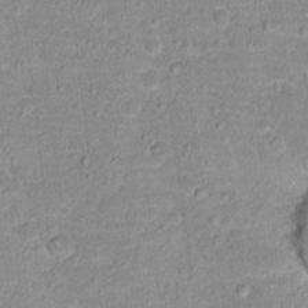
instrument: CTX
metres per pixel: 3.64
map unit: Hto
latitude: 16.0822
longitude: -38.8002
